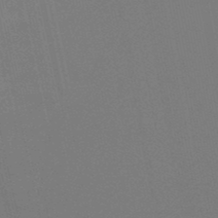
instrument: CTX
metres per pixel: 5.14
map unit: lHb
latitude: -49.3321
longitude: 71.1053
